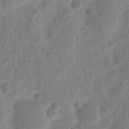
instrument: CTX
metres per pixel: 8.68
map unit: Ht
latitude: 11.7072
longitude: -74.8191
